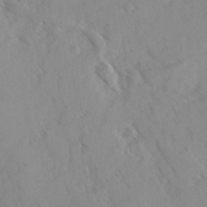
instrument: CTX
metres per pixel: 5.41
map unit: Ave
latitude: -0.3685
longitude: -111.1781
